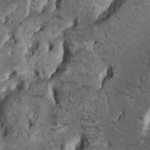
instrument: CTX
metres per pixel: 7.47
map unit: HNhu
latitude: 6.6490
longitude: -1.1025
